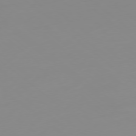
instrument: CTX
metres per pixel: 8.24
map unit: Hpe
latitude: -79.1620
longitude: 15.8234
